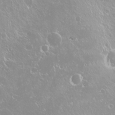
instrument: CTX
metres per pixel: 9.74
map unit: Nhu
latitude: -8.6707
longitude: -70.8380
